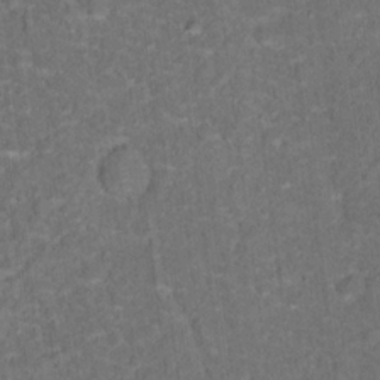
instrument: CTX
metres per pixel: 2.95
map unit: Hto
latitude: 15.6505
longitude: -36.6302
